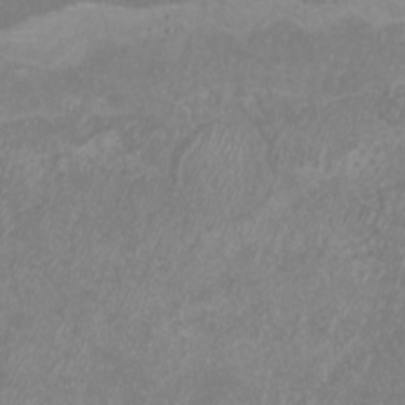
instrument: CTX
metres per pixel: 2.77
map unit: eHh
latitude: -7.1620
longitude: -76.8569
